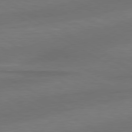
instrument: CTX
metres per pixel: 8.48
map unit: lApd
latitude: 79.0837
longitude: -115.0647
